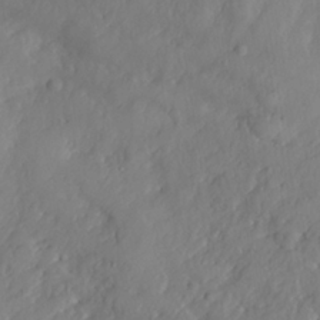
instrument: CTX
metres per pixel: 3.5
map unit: Nhe
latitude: -36.7841
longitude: 138.0283
